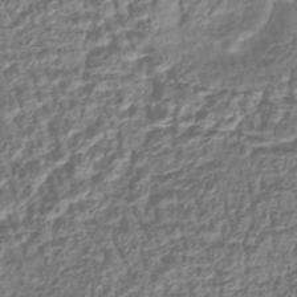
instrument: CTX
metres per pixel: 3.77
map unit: lHb
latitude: -42.2739
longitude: 64.9731
